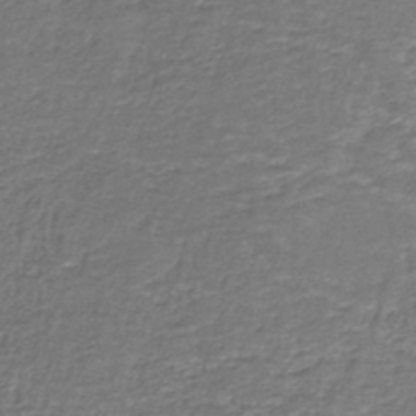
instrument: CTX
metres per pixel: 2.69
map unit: eAb
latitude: -36.7652
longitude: 52.4251
